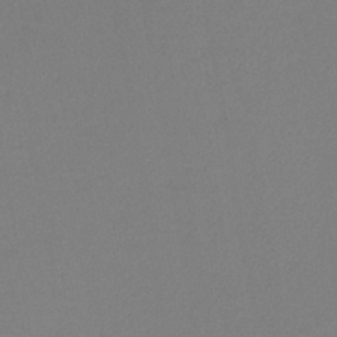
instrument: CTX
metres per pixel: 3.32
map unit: lHb
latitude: -42.1416
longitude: 64.4251
